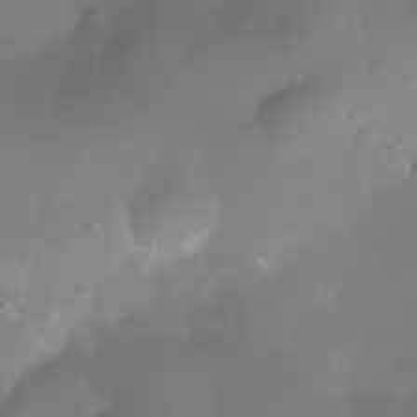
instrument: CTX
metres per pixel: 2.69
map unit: Nhe
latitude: -36.1605
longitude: -130.9892
